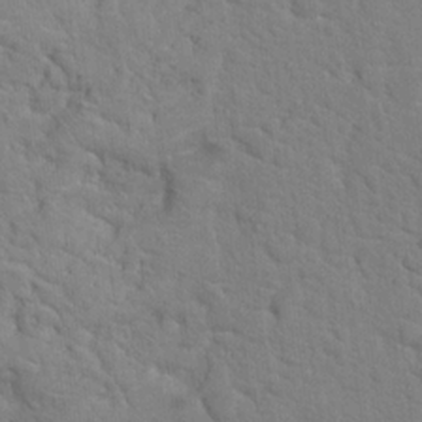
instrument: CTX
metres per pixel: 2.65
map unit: Hto
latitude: 18.4412
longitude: -34.8947
